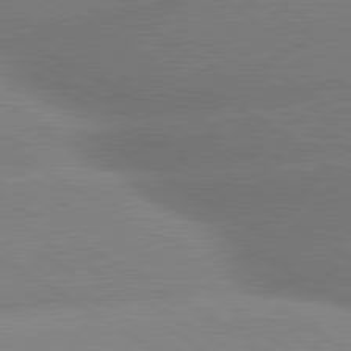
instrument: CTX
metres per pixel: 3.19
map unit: lApd
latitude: 80.0822
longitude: -155.0269
